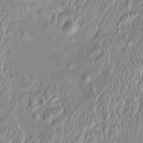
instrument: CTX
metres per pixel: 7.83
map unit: Htu
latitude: -5.9556
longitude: 157.7477
